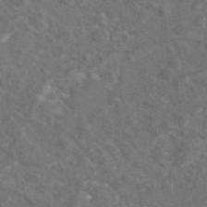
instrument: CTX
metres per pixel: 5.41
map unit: eAb
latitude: 46.3845
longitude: 109.6722
